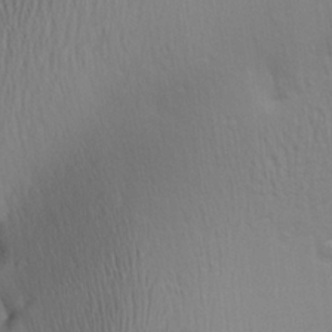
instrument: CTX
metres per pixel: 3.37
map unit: Aa
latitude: 25.8961
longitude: -136.6869
